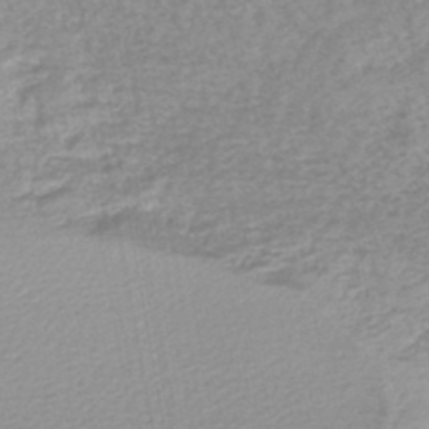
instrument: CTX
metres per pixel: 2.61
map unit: lHb
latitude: -45.4077
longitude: 66.1417
